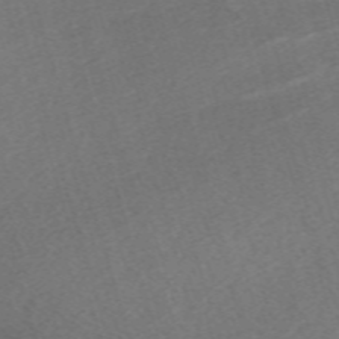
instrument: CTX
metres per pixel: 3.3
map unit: eHh
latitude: -61.8989
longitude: 53.4265
